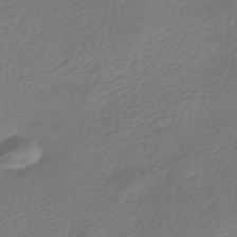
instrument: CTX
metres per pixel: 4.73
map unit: HNhu
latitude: -42.6518
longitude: 99.0108
